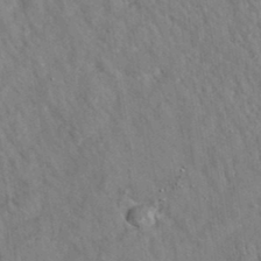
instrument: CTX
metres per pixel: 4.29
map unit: eAb
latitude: 34.7057
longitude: 110.3495
